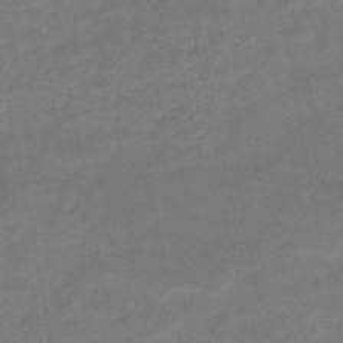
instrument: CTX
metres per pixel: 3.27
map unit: HNb
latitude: -49.1242
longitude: -39.2915
